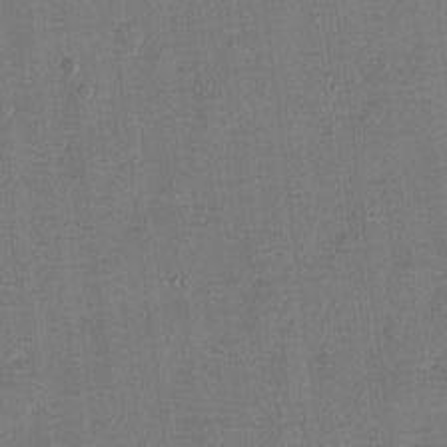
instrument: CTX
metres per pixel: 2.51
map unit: eHh
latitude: 8.5924
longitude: -68.4790
